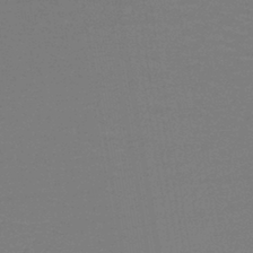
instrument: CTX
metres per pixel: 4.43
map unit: lHb
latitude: -42.3495
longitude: 52.9541
